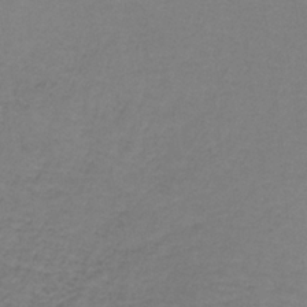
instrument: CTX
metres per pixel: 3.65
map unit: eAb
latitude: -36.5195
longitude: 52.9730
